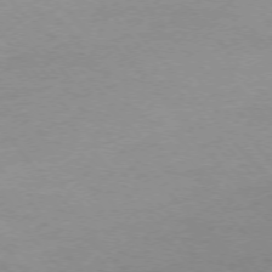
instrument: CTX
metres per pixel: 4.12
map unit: Ap
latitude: -75.6155
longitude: -81.1025
